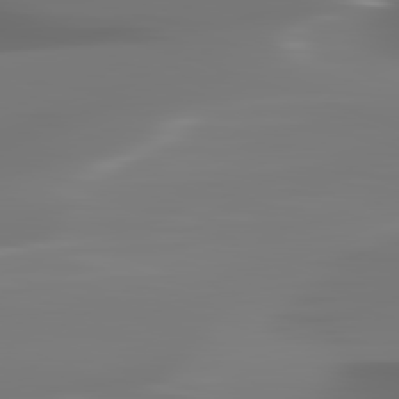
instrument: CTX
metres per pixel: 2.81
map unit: lApd
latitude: 82.3089
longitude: -146.8191
